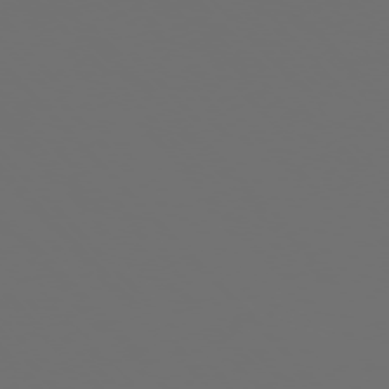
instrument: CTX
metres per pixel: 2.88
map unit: Ap
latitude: -76.3306
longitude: -62.8380
